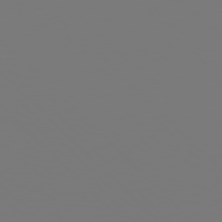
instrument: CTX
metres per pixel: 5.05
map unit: Hpe
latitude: 77.2915
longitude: -136.6680
